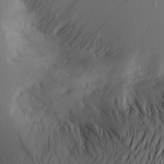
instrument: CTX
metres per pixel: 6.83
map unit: Aa
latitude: 21.6316
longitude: -146.2523
